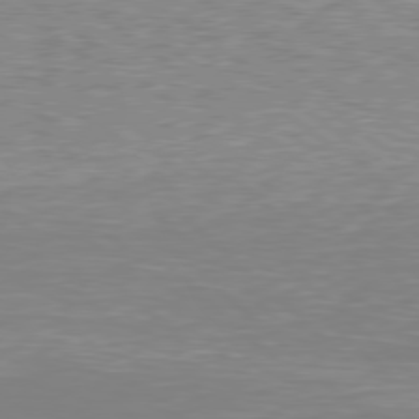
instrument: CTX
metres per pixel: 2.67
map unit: Hpe
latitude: 78.5357
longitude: -171.0458
